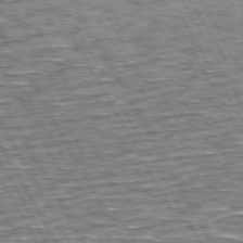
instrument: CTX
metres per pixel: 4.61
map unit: Hpe
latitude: 72.6869
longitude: -125.5938
